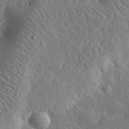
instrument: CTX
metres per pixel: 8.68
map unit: lHvf
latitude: 32.6302
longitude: -82.9891
